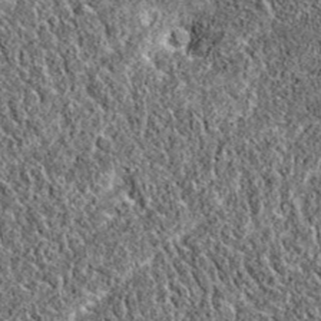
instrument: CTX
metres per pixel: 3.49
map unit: eAb
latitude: 36.3656
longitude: 110.3306
